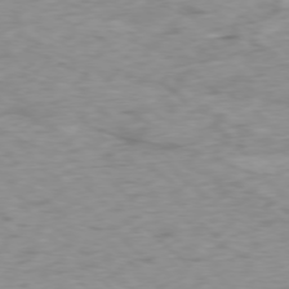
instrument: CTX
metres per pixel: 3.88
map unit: Ap
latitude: -77.5588
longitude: -79.2726
